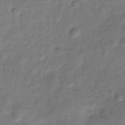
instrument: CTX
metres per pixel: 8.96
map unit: Hve
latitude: -29.4832
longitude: 94.3117
